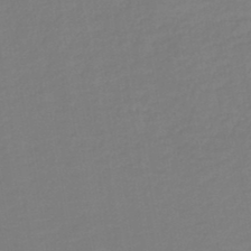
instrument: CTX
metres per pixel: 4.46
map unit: lHb
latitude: -44.8975
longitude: 59.9178
